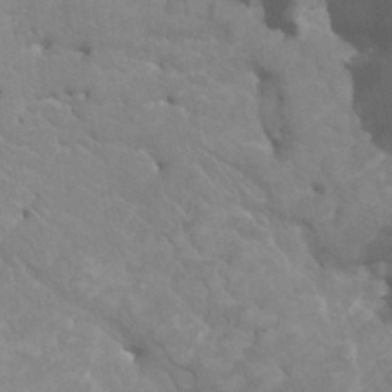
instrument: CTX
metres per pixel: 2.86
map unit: HNhu
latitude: 2.2522
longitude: -1.7071
